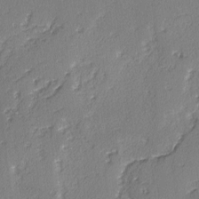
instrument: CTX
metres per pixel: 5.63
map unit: lAvf
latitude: -3.1431
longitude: -108.3089
